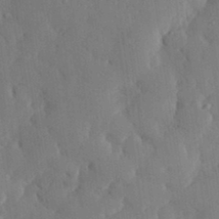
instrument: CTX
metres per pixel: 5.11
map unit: eHh
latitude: 28.3845
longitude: -80.0822
